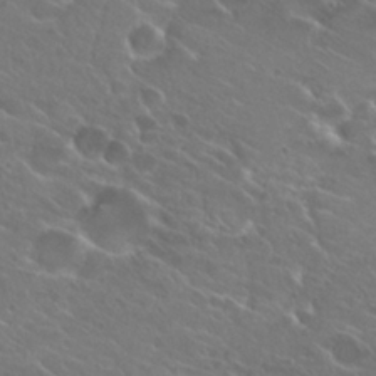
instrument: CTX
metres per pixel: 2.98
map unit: Hto
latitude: 24.9324
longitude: -38.2145
